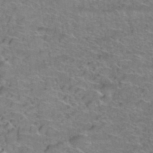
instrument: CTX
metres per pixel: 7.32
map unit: Hto
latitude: 38.2711
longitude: -43.9906
